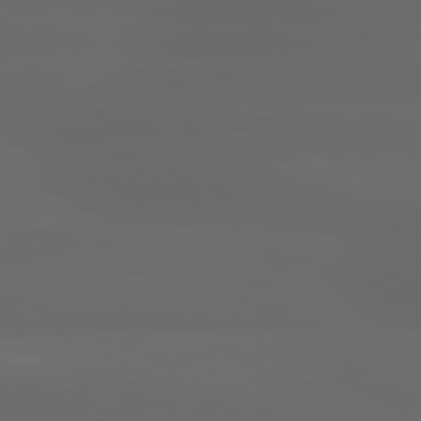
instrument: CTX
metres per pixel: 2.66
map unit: lApd
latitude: 80.6868
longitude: -137.4427
